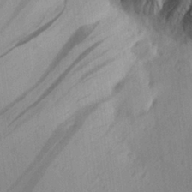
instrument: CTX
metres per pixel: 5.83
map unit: Aa
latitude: 25.1214
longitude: -143.4427
